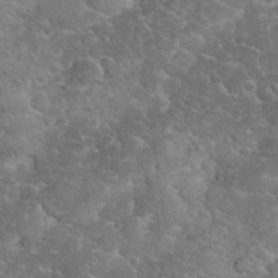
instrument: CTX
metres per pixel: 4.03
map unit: eHh
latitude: 35.2914
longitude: -65.0836
